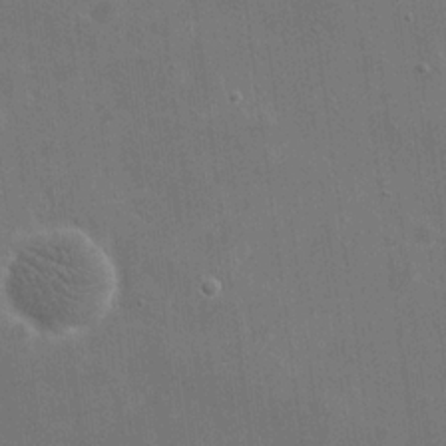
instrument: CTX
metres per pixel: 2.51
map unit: eHh
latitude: 20.5546
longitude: -66.5545
